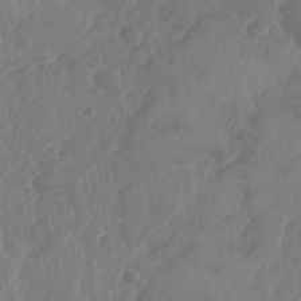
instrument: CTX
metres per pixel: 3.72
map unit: Nhe
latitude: -36.1039
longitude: -177.8772
